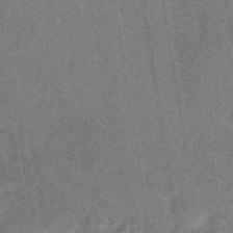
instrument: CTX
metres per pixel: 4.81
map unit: eHb
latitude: -38.6330
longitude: 80.9542
